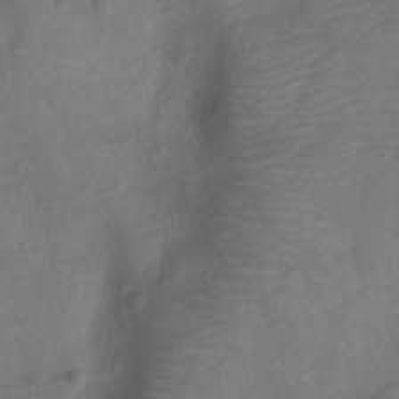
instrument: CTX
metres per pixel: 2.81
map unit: Ht
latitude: -10.7085
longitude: -22.5168
